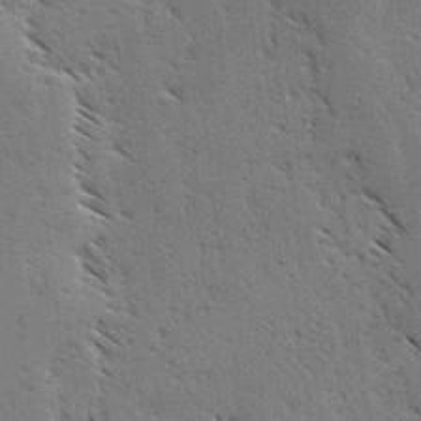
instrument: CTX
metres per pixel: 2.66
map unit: lAvf
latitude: -4.1416
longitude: -112.9325
